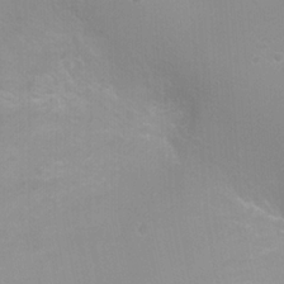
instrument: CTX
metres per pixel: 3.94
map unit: Ht
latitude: -3.4832
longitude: -26.8191
